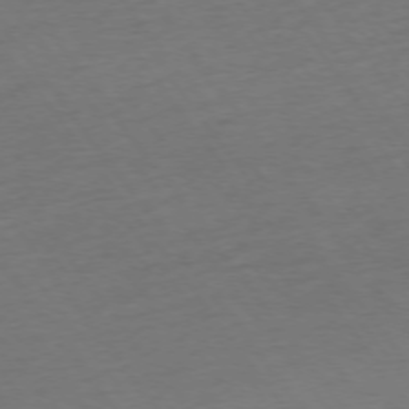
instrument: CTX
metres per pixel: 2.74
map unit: Ap
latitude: -74.9164
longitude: -80.5168
